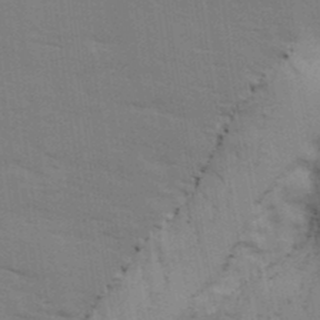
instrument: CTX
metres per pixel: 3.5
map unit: Ave
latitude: 13.7639
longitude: -102.6490
